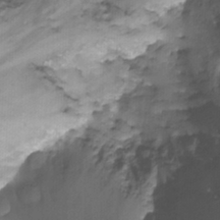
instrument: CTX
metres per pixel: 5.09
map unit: Nhu
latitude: -11.8800
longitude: -48.0822
